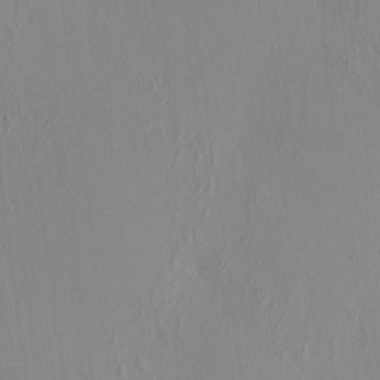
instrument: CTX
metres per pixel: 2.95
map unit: HNhu
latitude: 7.2348
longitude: 12.9731
